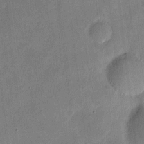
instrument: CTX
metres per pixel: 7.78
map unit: eHh
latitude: 4.6868
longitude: -71.1403
